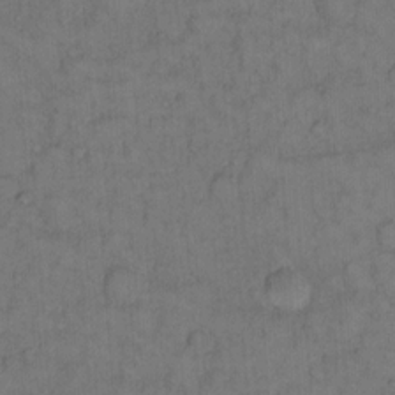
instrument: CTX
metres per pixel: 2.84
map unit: Hto
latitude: 12.5735
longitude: -57.0269
